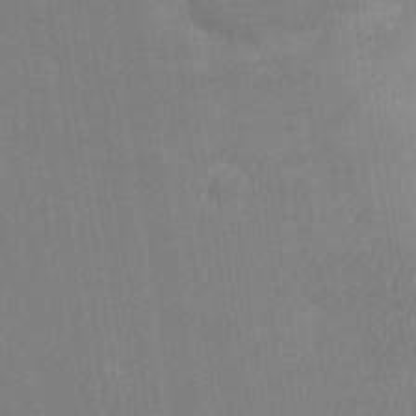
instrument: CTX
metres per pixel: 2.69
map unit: Nhu
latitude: -11.8989
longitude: -22.2900
